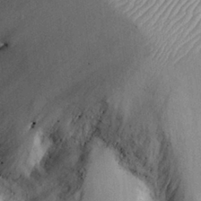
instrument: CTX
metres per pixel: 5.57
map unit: Aa
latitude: 27.7261
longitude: -136.7813
